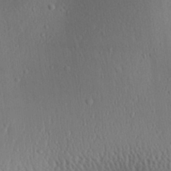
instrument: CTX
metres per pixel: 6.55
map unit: Aa
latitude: 30.1389
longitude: -140.2900
